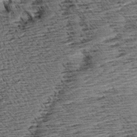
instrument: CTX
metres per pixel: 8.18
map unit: Aa
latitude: 8.3278
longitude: -138.3089
